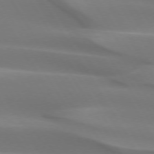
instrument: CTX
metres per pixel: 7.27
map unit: lApd
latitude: 73.3860
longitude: -50.2900
